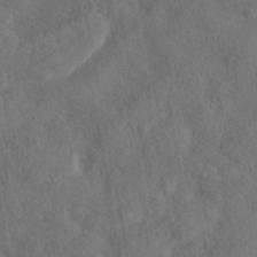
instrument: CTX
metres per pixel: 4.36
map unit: eAb
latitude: 43.8772
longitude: 109.2754
